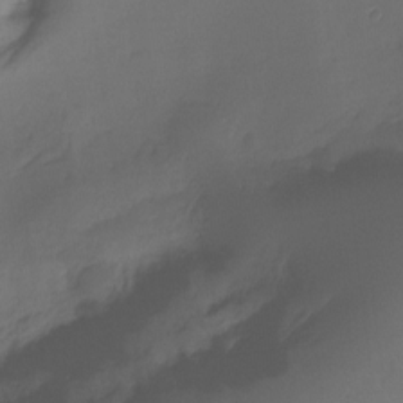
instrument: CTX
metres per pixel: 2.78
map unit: Ht
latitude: -14.9542
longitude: -50.6301
